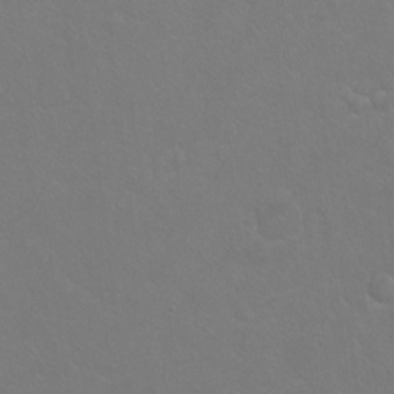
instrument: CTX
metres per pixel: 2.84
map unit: Ht
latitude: -5.6344
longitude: -34.8758
